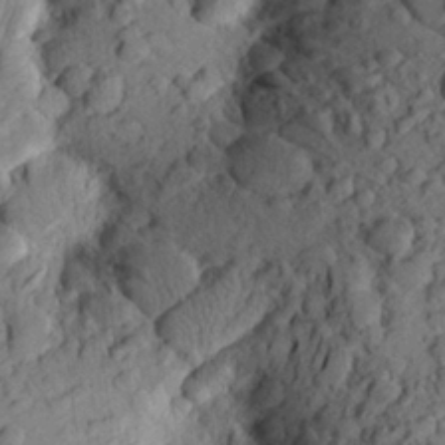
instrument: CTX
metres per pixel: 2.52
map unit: Aa
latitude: 23.7638
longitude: -148.3656
